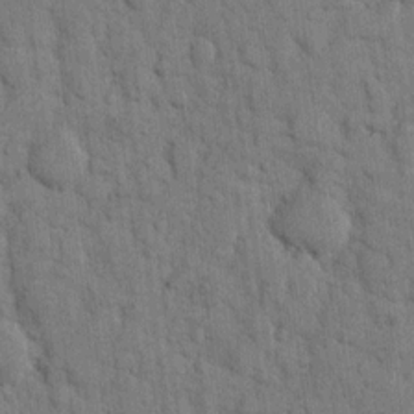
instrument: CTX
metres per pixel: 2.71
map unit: eHh
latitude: 11.6505
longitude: -66.4412
